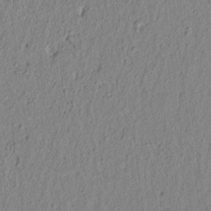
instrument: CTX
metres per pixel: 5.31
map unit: lAvf
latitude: 6.7246
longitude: 165.2187
